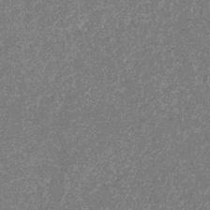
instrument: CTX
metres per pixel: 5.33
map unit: eHb
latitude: -31.8044
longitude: 69.5966
